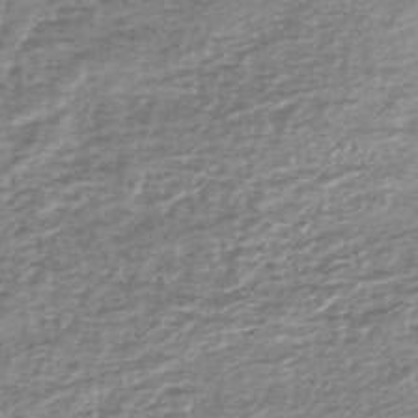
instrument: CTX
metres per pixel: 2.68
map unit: lHb
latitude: -44.0094
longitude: 69.4643
